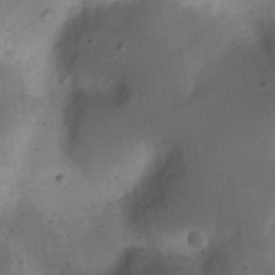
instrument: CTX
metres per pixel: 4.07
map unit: eHh
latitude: 23.3104
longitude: -70.5357
